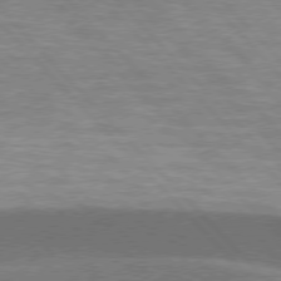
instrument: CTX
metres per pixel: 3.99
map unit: lApd
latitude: 76.4034
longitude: -63.0270
